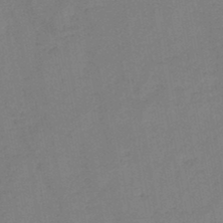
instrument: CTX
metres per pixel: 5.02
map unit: HNb
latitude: -46.7085
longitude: -37.8772
